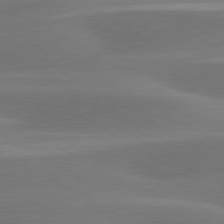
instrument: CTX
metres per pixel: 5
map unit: lApd
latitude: 79.8395
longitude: -88.6491
